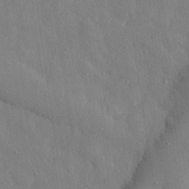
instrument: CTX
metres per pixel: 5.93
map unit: eHh
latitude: 28.4979
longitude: -78.8380
